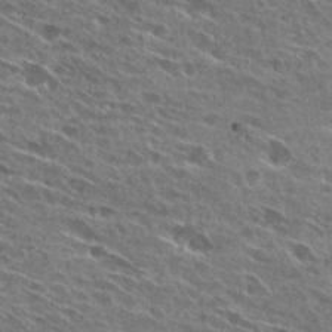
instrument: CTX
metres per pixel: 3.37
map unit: Hto
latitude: 27.7639
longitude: -44.0444
